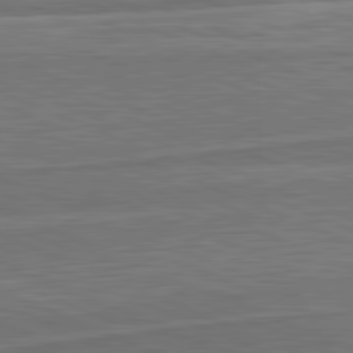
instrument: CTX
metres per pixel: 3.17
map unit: lApd
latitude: 82.3656
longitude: 142.3117
